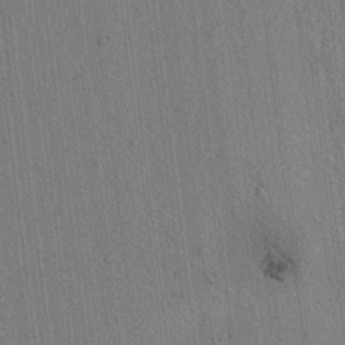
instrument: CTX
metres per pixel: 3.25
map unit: lAvf
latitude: 7.6883
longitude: 164.2929
